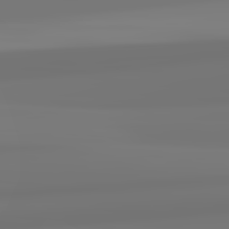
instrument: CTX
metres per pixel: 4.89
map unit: lApd
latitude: 82.6490
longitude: 170.4062
